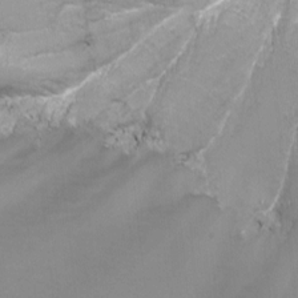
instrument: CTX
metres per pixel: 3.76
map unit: Nhu
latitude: -9.2943
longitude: -78.6113
